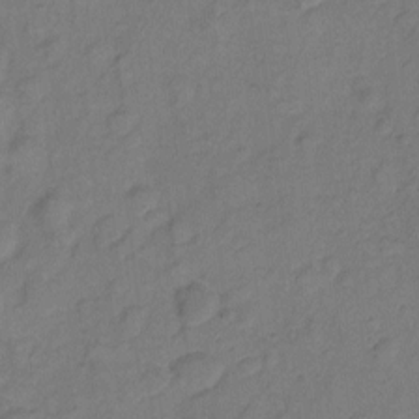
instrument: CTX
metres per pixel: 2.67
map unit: Hto
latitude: 5.9717
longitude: -61.3481
